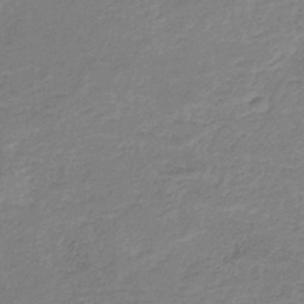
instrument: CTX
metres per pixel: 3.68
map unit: HNb
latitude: -35.4832
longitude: 52.3684
